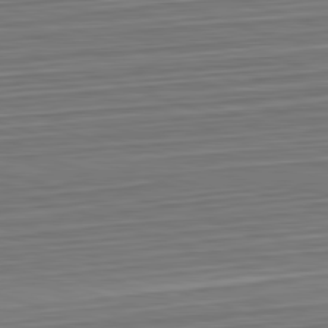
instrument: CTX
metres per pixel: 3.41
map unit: Hpe
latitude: -82.7274
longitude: 14.2929
